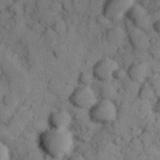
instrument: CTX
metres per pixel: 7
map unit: Hve
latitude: 24.6490
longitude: 147.7855
